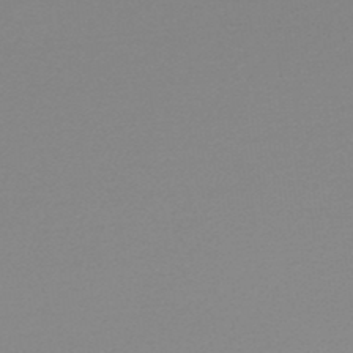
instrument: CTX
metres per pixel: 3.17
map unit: lHb
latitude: -48.1984
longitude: 65.9178
